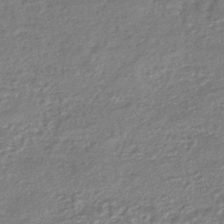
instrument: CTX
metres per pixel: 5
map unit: HNhu
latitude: -47.4832
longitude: 102.1039
